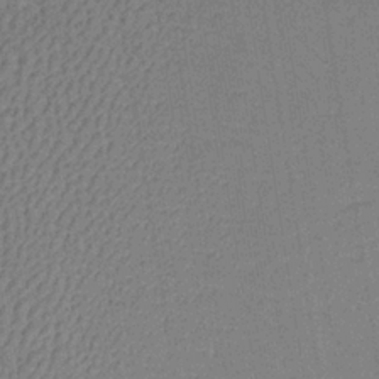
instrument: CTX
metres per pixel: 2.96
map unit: lHb
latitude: -35.7289
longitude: 70.9920
